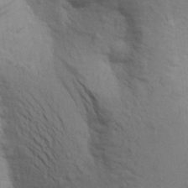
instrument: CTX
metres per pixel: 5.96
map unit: Aa
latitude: 25.0458
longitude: -148.7057
